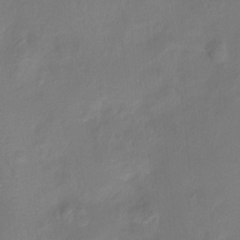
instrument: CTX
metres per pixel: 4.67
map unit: Htu
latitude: -14.0472
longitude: -45.6505
